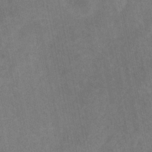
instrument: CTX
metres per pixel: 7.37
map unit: HNhu
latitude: -29.3132
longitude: 67.4454
